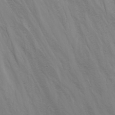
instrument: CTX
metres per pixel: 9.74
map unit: Nhu
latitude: -3.8989
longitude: -74.6302
